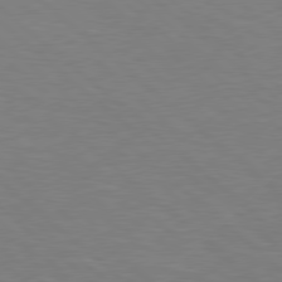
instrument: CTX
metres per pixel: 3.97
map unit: Hpe
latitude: 78.4412
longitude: -150.4979
